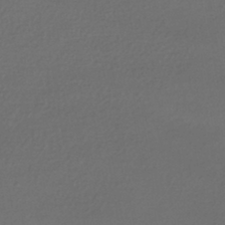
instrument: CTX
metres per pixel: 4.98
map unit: HNhu
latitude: -42.3684
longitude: 96.0472
